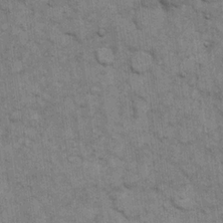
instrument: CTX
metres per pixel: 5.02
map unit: eHh
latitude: 15.4427
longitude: -65.5182
